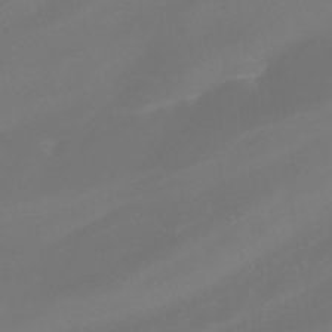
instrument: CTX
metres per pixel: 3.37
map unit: HNhu
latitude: -41.3509
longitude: 106.7841
